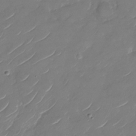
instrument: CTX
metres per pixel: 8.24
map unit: Nhu
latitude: -29.1431
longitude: -72.2712
